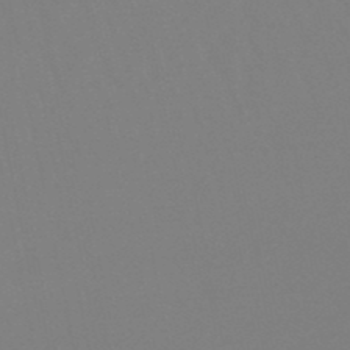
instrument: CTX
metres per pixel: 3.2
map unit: lHb
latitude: -48.7275
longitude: 69.5588
